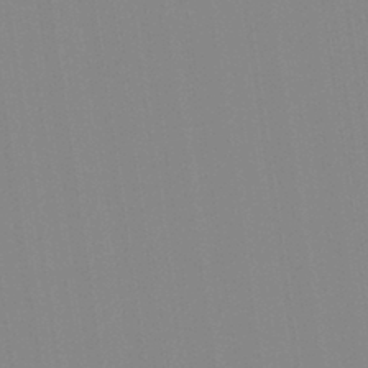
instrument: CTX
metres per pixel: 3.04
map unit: Aa
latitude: 32.5546
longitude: -142.7246
